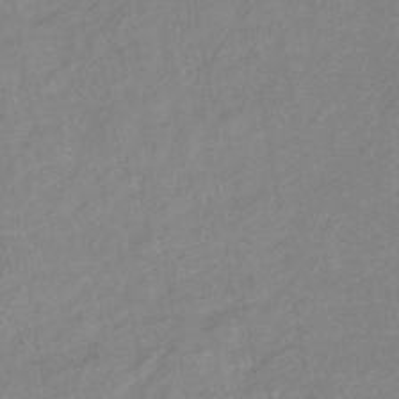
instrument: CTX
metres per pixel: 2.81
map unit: eHb
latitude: -41.3698
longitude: 83.3132
